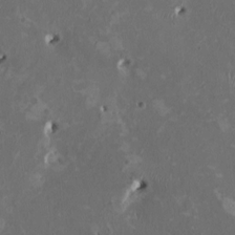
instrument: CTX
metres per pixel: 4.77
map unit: HNhu
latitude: 2.0633
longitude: -4.7246
